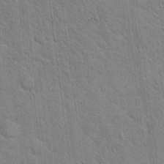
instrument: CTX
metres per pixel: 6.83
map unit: Hto
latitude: 18.2522
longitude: -52.2523
